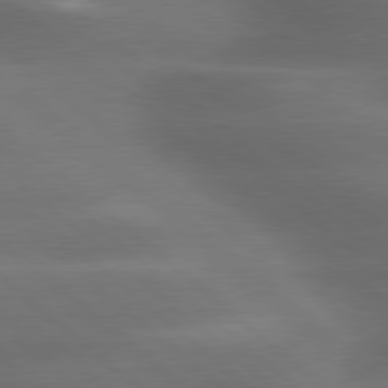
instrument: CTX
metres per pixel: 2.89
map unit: lApd
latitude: 79.3860
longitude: -117.2159
